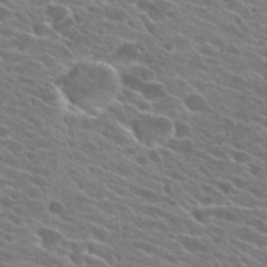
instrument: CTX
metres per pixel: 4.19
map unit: Hto
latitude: 24.7813
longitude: -41.2348
